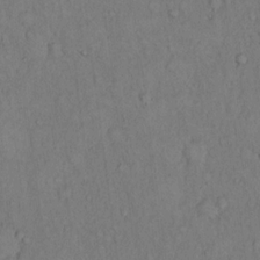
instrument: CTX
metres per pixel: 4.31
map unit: Hto
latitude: 14.1767
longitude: -61.5938
